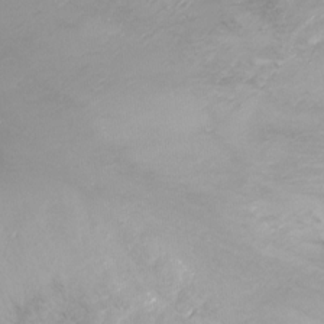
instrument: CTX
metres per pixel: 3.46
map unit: Nhu
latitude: -17.8234
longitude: -46.1011
